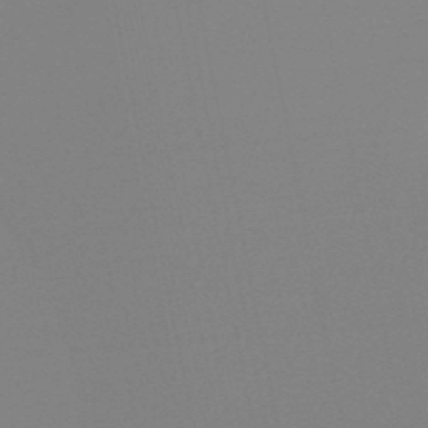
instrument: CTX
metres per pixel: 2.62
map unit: lHb
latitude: -48.2551
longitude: 69.6721
